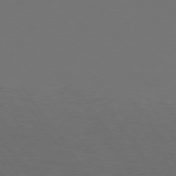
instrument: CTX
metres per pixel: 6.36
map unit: Hpe
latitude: 74.7813
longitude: -130.5546
